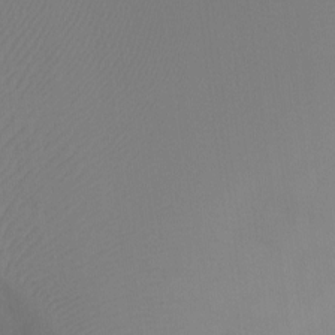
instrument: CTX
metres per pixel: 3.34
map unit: Ht
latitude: -3.8989
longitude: -27.9528
